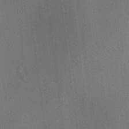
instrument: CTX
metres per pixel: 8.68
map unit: HNhu
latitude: 12.4979
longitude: 11.4077
